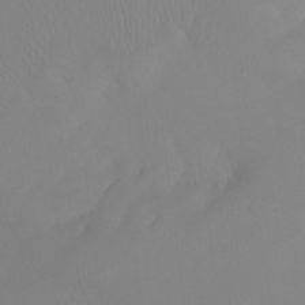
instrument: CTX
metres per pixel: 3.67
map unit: Ht
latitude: -13.4077
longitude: -50.6868
